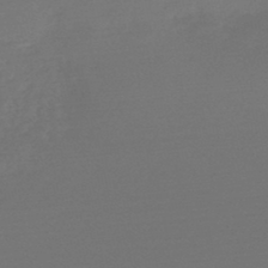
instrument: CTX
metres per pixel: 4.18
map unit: lHb
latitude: -47.0675
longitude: 66.3495
